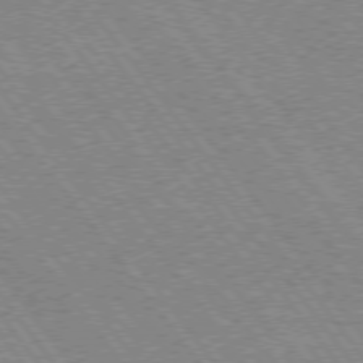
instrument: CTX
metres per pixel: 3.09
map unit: Hpe
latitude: 74.3656
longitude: -139.9150
